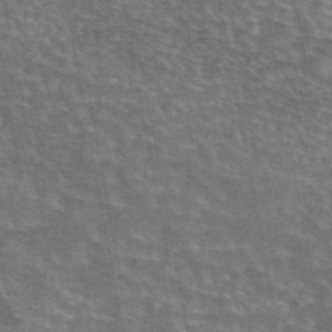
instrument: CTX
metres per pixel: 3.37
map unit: eAb
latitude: 44.8002
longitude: 107.2754
